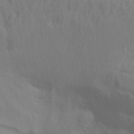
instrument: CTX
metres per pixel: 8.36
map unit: Aa
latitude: 29.6883
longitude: -136.8191
